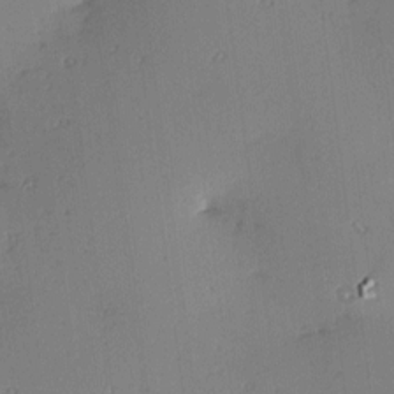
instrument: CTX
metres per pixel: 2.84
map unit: Hve
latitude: 13.8395
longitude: -90.6302
